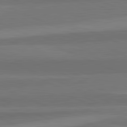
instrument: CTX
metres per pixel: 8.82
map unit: lApd
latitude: 82.6679
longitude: 157.7855
